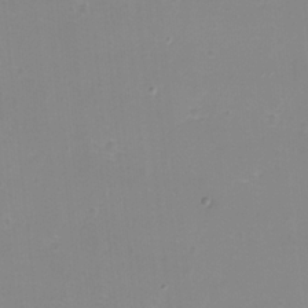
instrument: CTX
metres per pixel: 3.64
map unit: eHh
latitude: -12.2551
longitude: -60.6490
